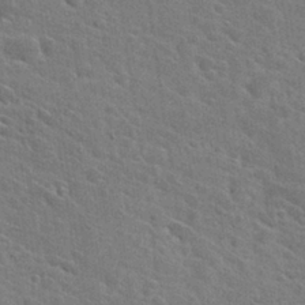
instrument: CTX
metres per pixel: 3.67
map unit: Hto
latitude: 27.4615
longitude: -45.4237
